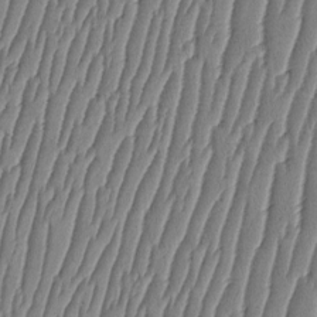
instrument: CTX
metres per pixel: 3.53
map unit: HNhu
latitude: -3.3887
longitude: 13.9367
